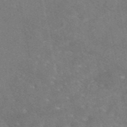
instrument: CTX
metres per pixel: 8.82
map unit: eAb
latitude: 47.4427
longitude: 119.6344
